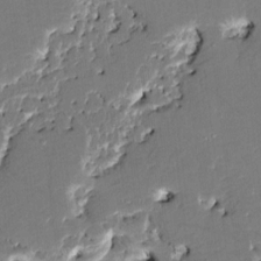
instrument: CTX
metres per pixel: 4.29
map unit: HNhu
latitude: 5.8772
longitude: -5.7072
